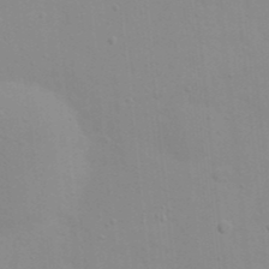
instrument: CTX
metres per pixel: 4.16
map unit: eHh
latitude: 21.1781
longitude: -64.2522
